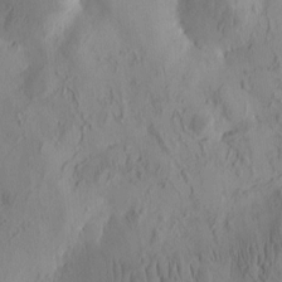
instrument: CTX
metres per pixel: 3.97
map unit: eHh
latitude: -1.9745
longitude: 16.2173
